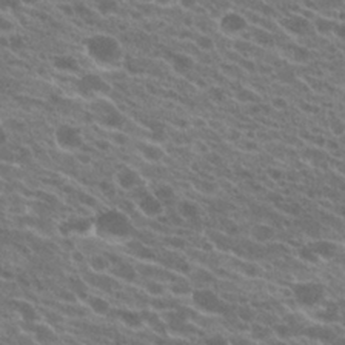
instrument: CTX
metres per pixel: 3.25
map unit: Hto
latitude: 22.8569
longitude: -38.1956
